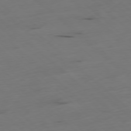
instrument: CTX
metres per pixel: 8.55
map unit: Ap
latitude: -78.5195
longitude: -61.3292
